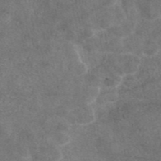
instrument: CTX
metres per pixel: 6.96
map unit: eAb
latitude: 44.9891
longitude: 108.4818
